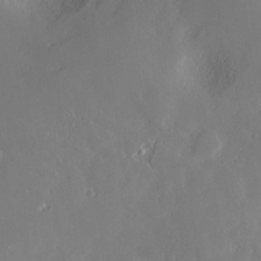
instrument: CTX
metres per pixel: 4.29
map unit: Hve
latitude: -9.1053
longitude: 175.8989
